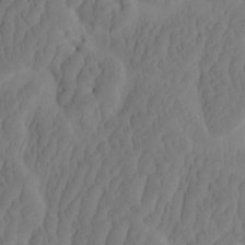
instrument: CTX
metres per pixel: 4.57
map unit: eHh
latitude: -2.1227
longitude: 15.9745
